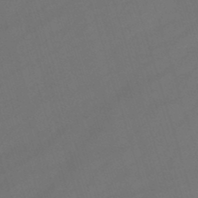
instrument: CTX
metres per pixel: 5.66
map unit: lHb
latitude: -47.0864
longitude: 63.4265
